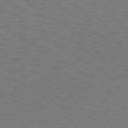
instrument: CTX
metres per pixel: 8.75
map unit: Hpe
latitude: 75.7072
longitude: -133.0270
